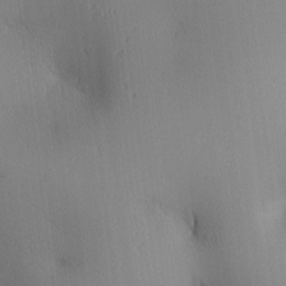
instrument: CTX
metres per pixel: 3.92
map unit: lAa
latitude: 2.6112
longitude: -116.8002
